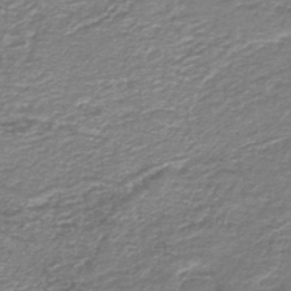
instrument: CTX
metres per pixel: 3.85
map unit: HNb
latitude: -44.3684
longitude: 50.6140
